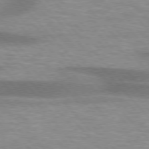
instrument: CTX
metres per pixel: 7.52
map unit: lApd
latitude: 75.9906
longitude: -59.2726
